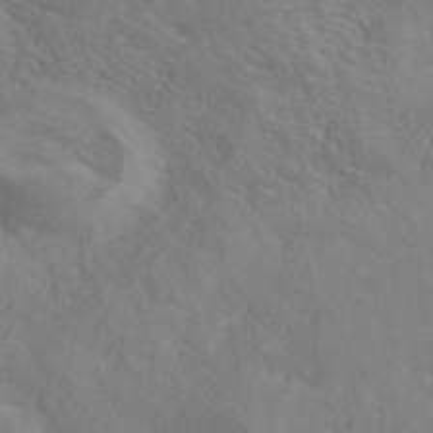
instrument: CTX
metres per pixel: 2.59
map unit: ANa
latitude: 41.9150
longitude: 53.9556
